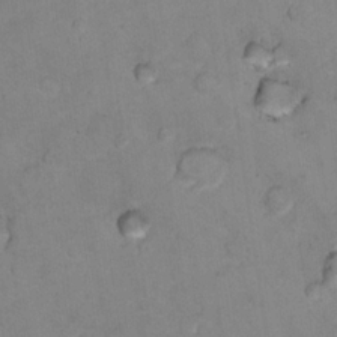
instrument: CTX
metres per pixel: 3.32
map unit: Nhu
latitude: 16.0822
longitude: -32.6868
